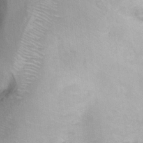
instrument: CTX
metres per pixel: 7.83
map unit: Ht
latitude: 6.5924
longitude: -36.1389
